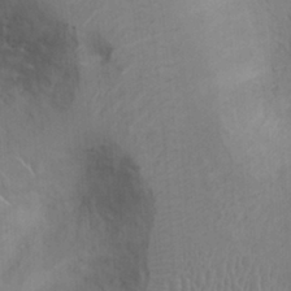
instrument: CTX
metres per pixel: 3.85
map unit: Ht
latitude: 0.2144
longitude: -14.0255
